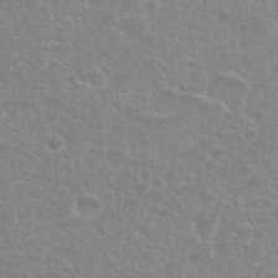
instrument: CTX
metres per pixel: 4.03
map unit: Nhu
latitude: 27.4049
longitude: -51.3859
